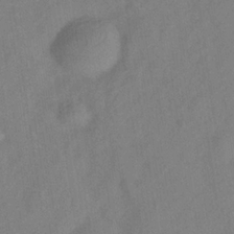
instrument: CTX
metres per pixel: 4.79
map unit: Hve
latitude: -32.8597
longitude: 92.0661
